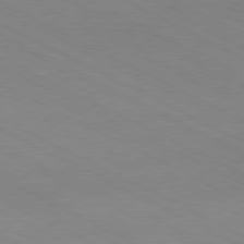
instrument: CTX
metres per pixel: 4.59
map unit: Ap
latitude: -81.1053
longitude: -92.6112
